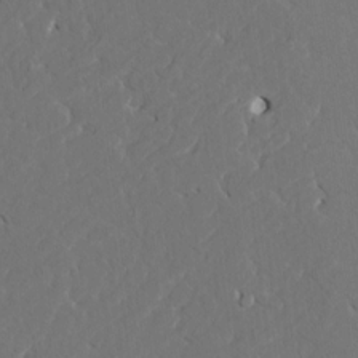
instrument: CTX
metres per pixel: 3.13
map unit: HNhu
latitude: 7.0836
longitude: -4.6679
